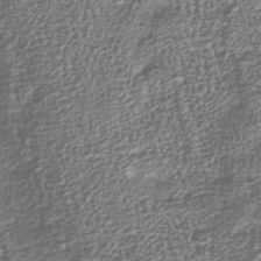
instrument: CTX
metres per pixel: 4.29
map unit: Nhu
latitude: -38.5763
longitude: -81.7072
